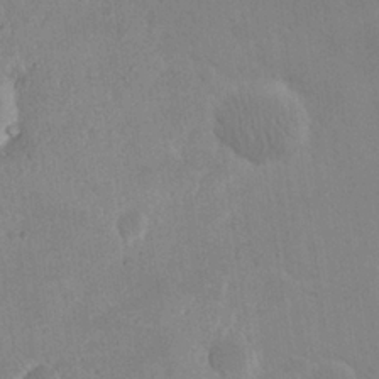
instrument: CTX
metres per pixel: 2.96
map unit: eHh
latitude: 20.8002
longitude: -69.0459
